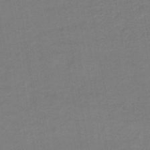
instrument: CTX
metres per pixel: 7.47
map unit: HNb
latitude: -45.2943
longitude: 52.2550
